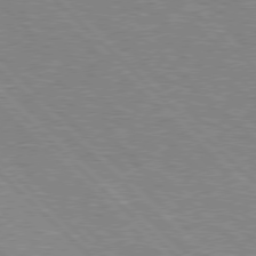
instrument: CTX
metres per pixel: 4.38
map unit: Hpe
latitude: 77.1214
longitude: -152.2334
